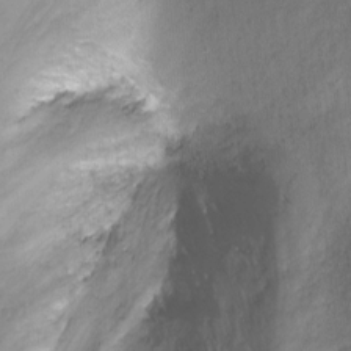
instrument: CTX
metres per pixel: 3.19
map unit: Nhu
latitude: -8.2550
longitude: -42.6302
